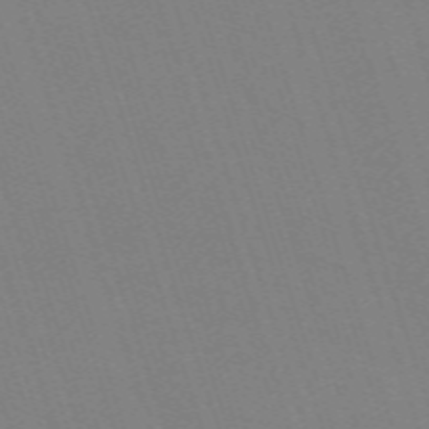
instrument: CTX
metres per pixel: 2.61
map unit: eHh
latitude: -63.4643
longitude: 51.1053
